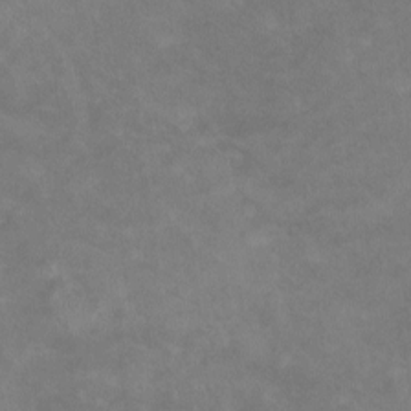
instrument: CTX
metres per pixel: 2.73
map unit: HNhu
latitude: -0.7841
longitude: -3.6694
